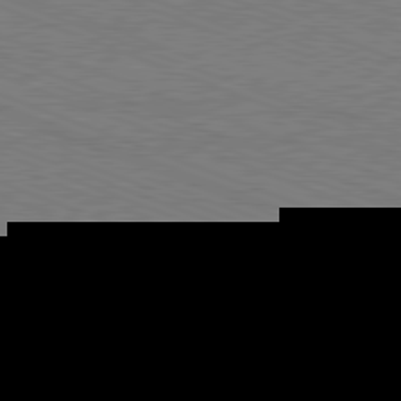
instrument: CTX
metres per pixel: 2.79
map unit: Hpe
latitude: -81.9178
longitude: 17.7478
